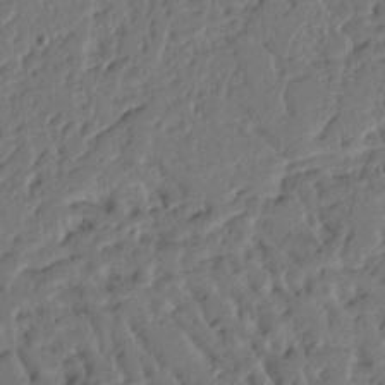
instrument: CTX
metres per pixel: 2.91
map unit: Ht
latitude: 10.5924
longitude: -78.3845
